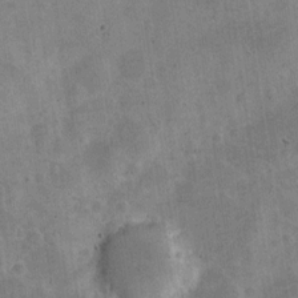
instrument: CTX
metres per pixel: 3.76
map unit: Nve
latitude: -24.6140
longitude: 105.5777
